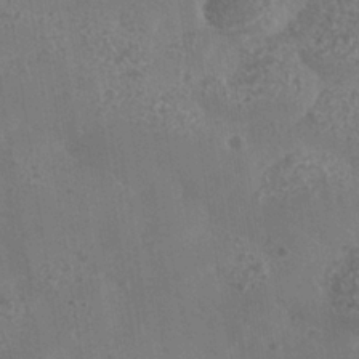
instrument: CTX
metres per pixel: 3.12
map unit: Nhe
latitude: -36.4440
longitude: -130.2712
